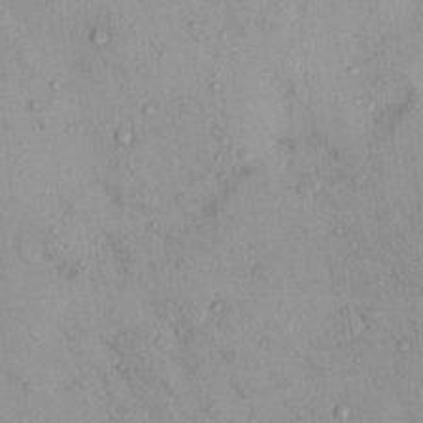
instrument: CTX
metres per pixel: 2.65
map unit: eHh
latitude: -0.0472
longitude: 17.6722
